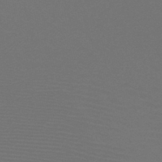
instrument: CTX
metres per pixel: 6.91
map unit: HNb
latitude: -47.9367
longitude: -43.9717
